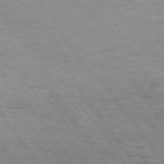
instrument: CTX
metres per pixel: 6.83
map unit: Hpe
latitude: 74.8002
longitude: -150.5545
